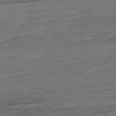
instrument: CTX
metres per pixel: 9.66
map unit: Ap
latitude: -81.3888
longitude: -77.0647
